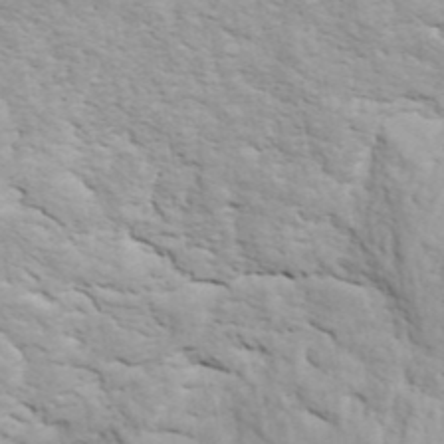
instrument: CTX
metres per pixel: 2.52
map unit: ANa
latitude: 43.4238
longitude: 48.3684
